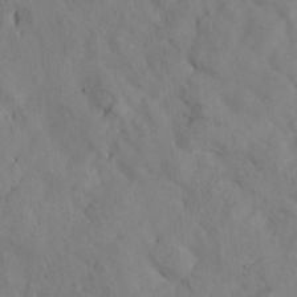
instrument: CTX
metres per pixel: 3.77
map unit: lHvf
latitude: 14.6680
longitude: 178.5762
